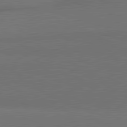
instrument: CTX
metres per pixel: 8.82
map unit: lApd
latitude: 81.4804
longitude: 153.6910
